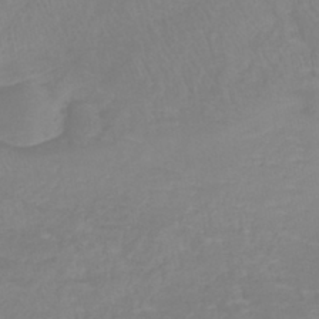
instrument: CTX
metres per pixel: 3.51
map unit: lHb
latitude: -40.9919
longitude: 65.2376
